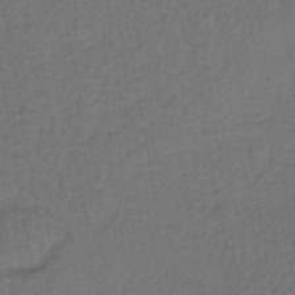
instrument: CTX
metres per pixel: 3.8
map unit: lHb
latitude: -39.5210
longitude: 63.4454
